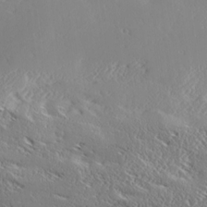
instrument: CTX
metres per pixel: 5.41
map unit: Ave
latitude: 17.7828
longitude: -137.8017
